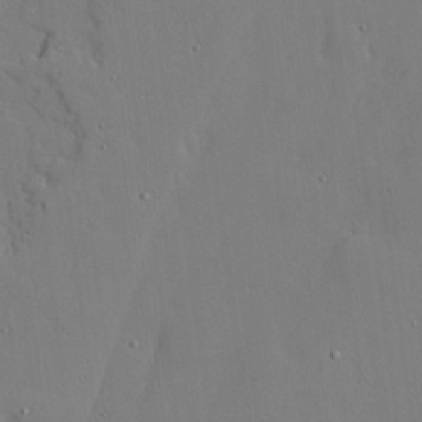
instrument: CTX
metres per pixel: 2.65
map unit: lAvf
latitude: 24.3656
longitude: -110.5924
